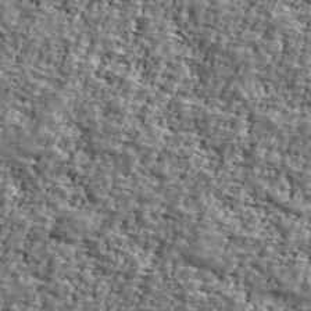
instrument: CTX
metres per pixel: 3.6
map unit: Ave
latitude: 41.8205
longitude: -110.8380
